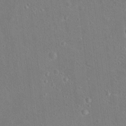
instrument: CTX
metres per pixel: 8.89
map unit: Hto
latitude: 17.2537
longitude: -39.8016
